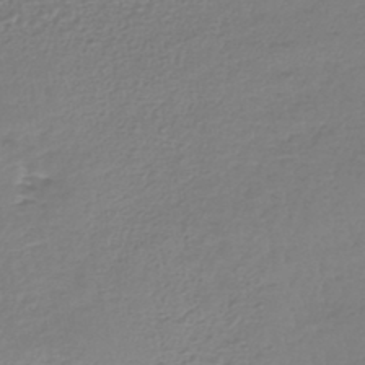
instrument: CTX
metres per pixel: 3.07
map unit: lHb
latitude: -41.6533
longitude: 69.1620
